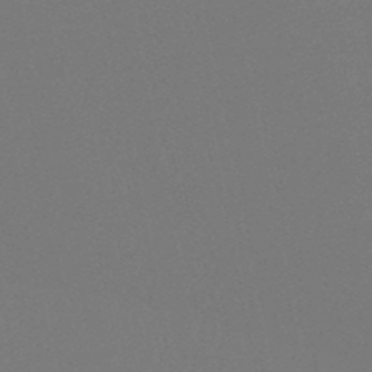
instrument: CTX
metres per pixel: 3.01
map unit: lHb
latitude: -50.7652
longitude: 80.0283
